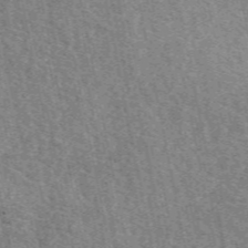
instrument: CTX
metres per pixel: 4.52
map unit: eAb
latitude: 50.7246
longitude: 113.5777
